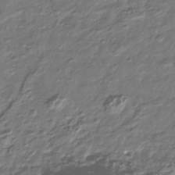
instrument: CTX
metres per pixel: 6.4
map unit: Nhu
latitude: -39.8611
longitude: -82.0822
